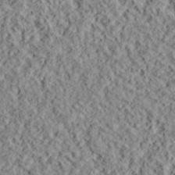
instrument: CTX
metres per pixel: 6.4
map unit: lHvf
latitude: 39.1025
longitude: -88.3090
